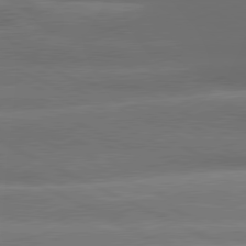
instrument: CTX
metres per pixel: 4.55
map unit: lApd
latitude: 80.5546
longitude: -136.7247
